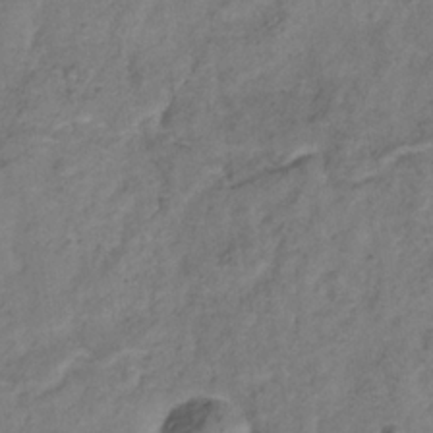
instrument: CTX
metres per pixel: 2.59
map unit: Hve
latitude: -33.3888
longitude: 89.7855
